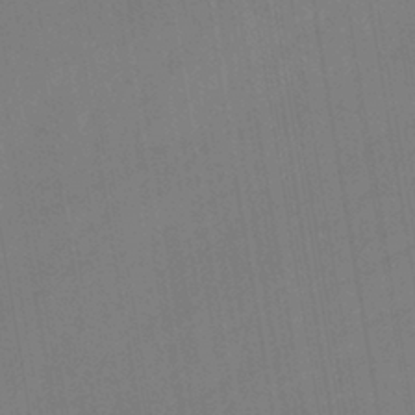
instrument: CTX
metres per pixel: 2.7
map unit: lHb
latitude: -39.9556
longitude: 73.1809
